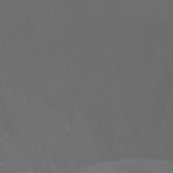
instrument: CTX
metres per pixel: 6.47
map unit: Aa
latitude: -6.6896
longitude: -72.7436
